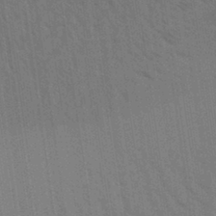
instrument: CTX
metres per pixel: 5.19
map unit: Aa
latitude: 31.4616
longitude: -139.7639
